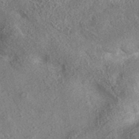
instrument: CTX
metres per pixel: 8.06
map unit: eAb
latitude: 36.8002
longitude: 112.9164
